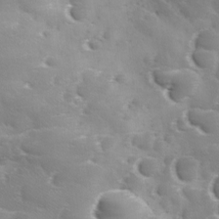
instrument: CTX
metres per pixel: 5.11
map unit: Ave
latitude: 11.2348
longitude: -106.1956
